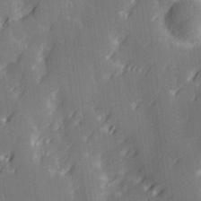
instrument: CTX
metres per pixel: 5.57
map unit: Hve
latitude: 28.8191
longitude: 145.3132
